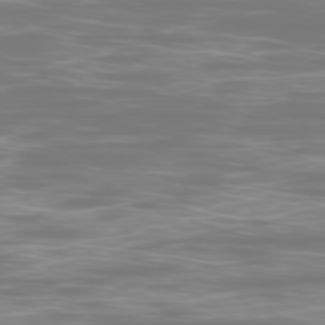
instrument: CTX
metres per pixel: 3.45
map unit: Ap
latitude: -78.9541
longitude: -61.4048
